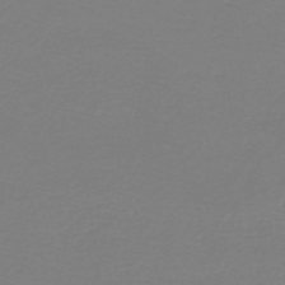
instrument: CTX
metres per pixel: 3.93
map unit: HNb
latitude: -45.9745
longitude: 53.9367
